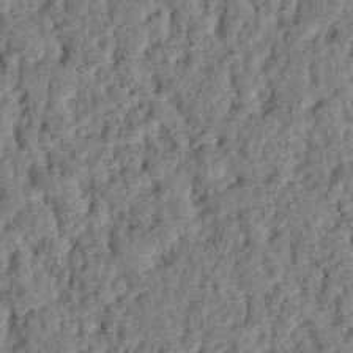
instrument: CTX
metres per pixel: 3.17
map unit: eHh
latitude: 25.6504
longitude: -78.9703
